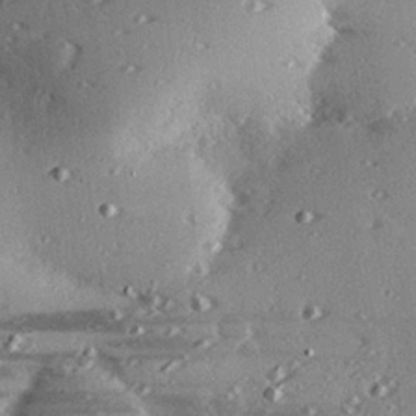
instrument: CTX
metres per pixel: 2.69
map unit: eHh
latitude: 23.2537
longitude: -89.8395
